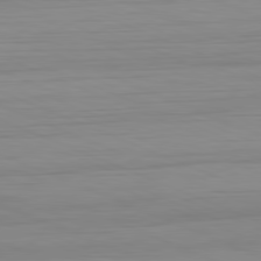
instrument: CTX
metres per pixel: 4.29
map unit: Hpe
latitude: -82.1606
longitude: 20.3495
